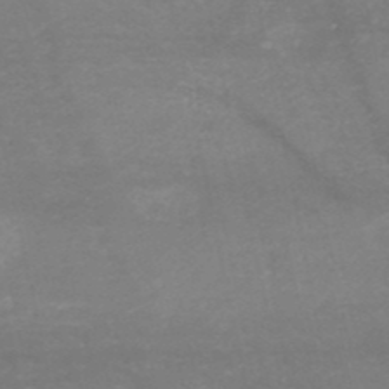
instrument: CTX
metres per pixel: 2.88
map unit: HNb
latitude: -49.6155
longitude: -43.5938
